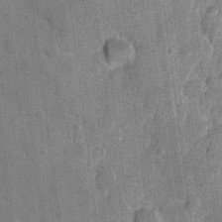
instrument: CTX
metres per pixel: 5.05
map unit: eHh
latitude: 11.1592
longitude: -66.3467
